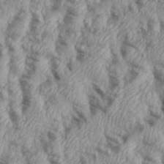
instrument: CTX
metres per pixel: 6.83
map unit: eHh
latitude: 35.9339
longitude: -137.4616
